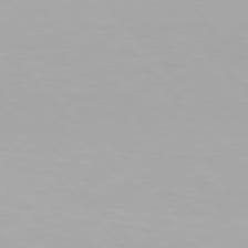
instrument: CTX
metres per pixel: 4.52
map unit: Hpe
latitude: 76.6868
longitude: -170.1767
